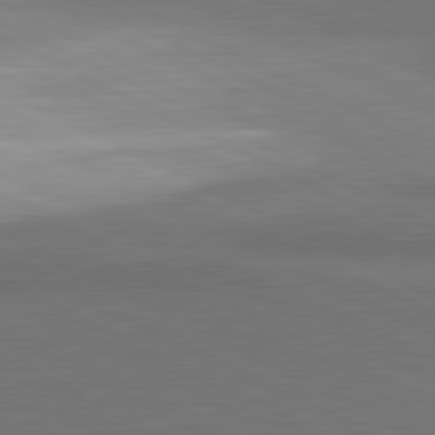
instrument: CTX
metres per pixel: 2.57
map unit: lApd
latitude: 81.6694
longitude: 155.2943
